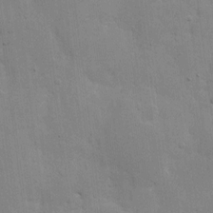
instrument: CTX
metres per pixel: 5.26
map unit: eHh
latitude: 9.1970
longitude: -66.9513
